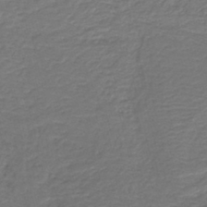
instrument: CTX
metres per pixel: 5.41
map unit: HNb
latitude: -42.5951
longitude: 50.5574
